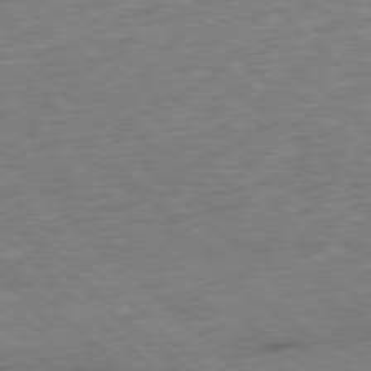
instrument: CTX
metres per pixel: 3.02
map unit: Hpe
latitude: -77.8989
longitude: 16.2362
